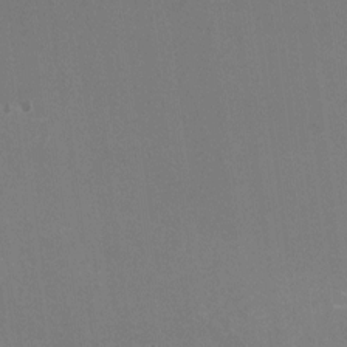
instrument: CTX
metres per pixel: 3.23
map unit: HNhu
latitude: -0.4818
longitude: -2.1766
